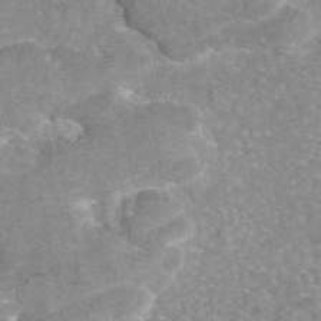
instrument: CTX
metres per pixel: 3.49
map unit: eAb
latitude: 45.4993
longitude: 105.0108
